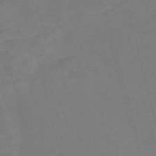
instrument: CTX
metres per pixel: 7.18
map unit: Nve
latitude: -58.6140
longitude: 58.0849
